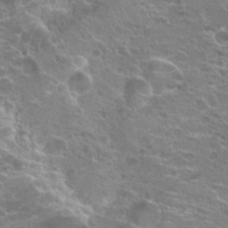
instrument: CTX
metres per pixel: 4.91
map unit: Hto
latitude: 22.8380
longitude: -40.0633
